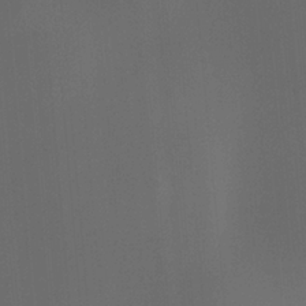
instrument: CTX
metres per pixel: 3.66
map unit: Htu
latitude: -13.2376
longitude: -71.4993
